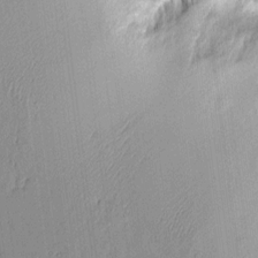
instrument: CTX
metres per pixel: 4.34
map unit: Aa
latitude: 10.4223
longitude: -127.8206
